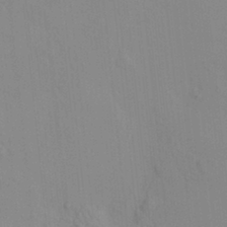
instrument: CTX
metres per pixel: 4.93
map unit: HNhu
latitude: 7.1214
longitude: 13.1998
